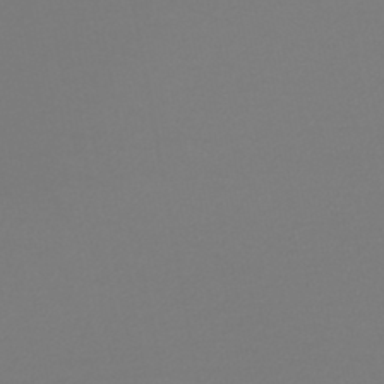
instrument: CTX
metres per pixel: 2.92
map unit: lHb
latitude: -45.9367
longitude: 72.5385
